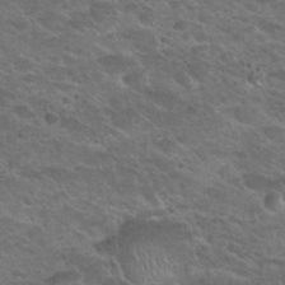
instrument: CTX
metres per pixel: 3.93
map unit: Hto
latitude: 24.4601
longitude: -50.3467
